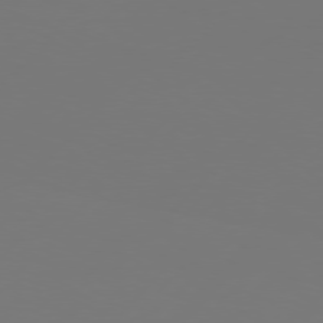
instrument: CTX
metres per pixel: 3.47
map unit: Hpe
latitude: 76.3278
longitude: -137.3482
